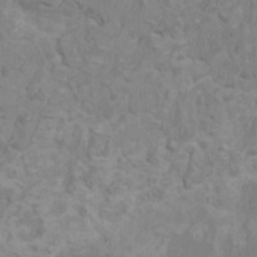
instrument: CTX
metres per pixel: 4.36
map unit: HNhu
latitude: 2.9324
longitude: -2.3278
